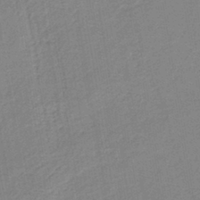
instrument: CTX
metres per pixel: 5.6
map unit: HNb
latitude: -40.7463
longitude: 50.5763
